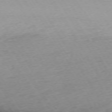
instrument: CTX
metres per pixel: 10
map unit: Ap
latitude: -73.2565
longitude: -68.8380
